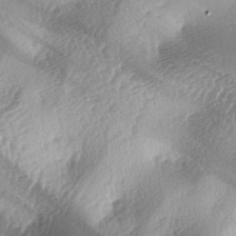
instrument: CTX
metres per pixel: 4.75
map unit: lAa
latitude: -4.0094
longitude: -125.5182
